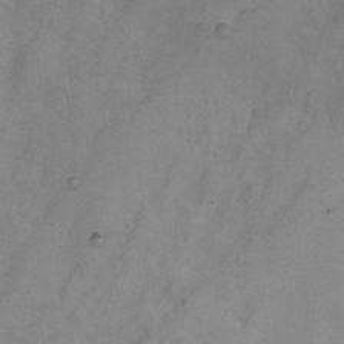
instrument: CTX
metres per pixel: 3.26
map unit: eHh
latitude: 26.3089
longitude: -65.0458
